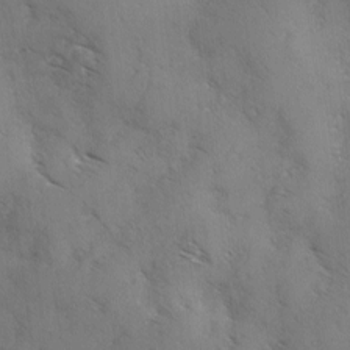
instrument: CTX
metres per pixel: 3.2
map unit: Ave
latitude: -0.0661
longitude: -111.8017
